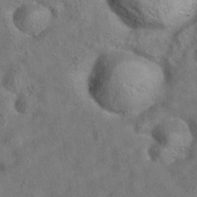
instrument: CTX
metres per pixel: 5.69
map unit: eAb
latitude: 35.4993
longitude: 111.2942
